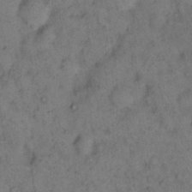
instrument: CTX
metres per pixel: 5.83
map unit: eHh
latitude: 16.3278
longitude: -62.3279
